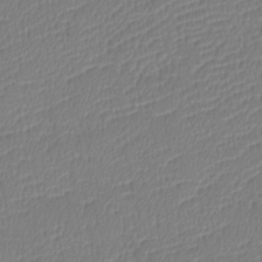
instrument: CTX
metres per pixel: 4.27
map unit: lHb
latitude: -38.7841
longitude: 73.8044
